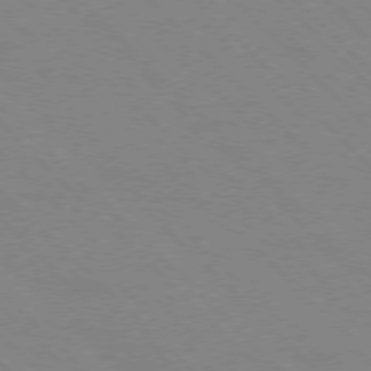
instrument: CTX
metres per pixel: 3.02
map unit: Ap
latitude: -77.4076
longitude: -66.6301
